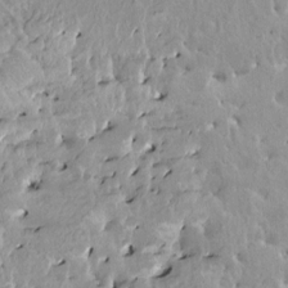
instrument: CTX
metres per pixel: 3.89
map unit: HNhu
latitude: 3.6694
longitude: 6.3495
